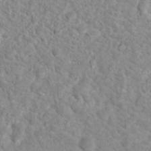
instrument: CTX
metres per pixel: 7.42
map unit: Nhu
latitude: 16.7624
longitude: -31.5371
